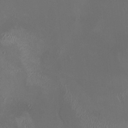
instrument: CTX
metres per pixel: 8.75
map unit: HNhu
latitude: 0.5734
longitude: -2.7624
